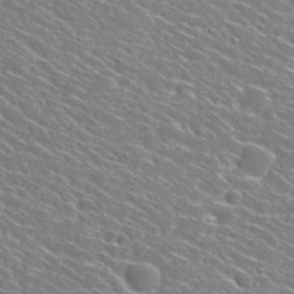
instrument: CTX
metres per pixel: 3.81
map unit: Nhu
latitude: 29.3859
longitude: -48.5546
